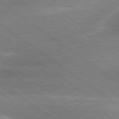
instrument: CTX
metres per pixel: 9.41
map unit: lApd
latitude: 80.3656
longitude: -119.2159
